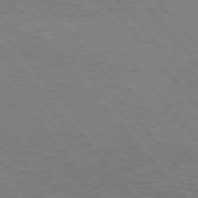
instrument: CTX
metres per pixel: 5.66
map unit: Hpe
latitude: 76.3656
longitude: -151.3481
